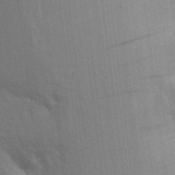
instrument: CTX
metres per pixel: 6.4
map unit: Aa
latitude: 16.4601
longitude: -149.1592
